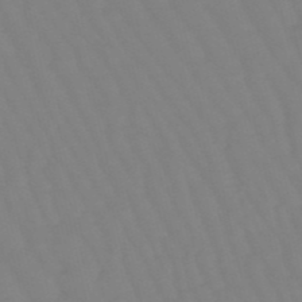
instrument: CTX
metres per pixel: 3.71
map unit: lHb
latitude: -49.5210
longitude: 76.3495
